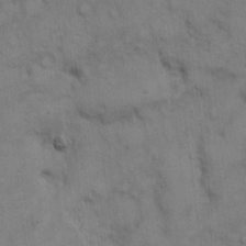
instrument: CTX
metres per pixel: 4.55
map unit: Hto
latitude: 13.6694
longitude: -60.7057
